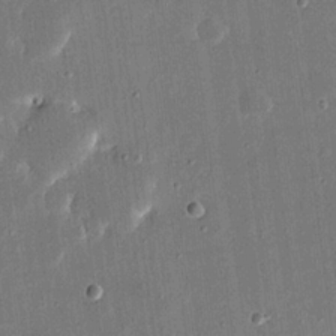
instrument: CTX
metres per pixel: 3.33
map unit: eHh
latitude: 16.8002
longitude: -70.6868
